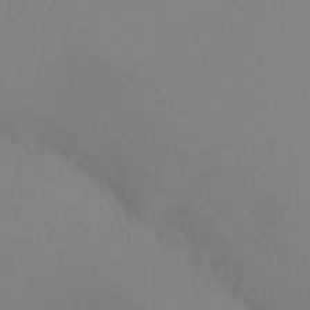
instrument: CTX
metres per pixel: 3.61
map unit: Ht
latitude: -8.3117
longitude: -33.4237
